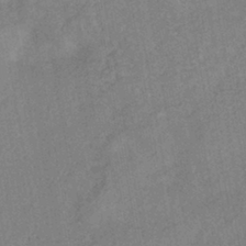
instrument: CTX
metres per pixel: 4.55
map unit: HNhu
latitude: -41.2376
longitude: 91.6533
